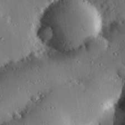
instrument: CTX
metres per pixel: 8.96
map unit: eHh
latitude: 23.0269
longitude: -90.7435
